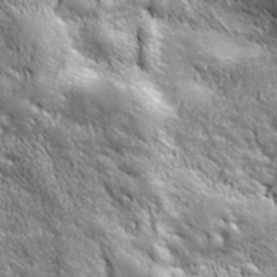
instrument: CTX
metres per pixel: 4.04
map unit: ANa
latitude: 39.6883
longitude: -90.8758
